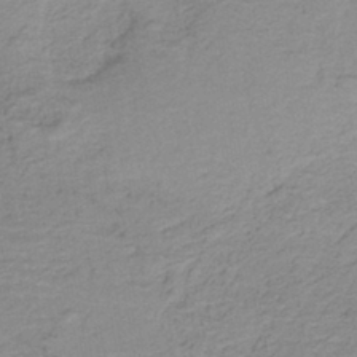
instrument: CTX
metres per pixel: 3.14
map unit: lHb
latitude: -41.3132
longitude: 53.7099
